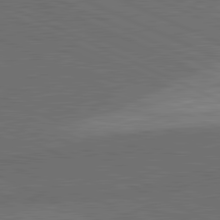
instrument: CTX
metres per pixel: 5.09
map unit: lApd
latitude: 81.7450
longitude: 148.8030
